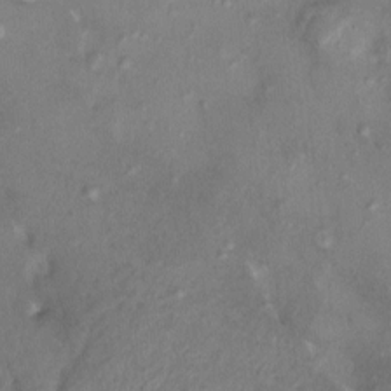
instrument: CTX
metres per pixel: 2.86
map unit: HNhu
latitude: 4.2900
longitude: 6.7841
